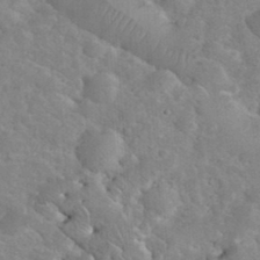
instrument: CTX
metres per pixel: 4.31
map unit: eHh
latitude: 35.8772
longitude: -64.8191
